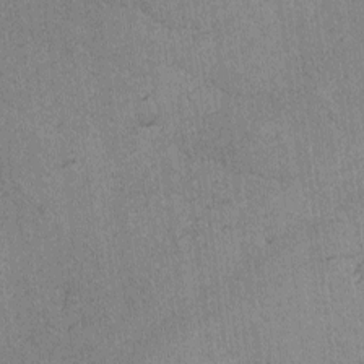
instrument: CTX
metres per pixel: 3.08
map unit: lAvf
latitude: -4.2739
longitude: -109.2348
